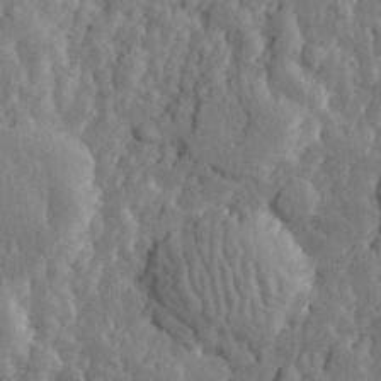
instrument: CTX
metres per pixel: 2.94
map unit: eHh
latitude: 31.8017
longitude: -79.9528
